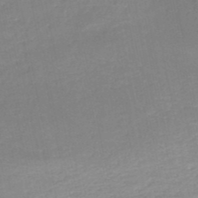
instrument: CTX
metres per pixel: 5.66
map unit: HNb
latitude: -51.3887
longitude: -49.9339
